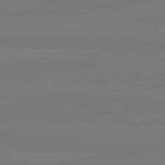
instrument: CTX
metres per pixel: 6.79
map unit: lApd
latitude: 81.8394
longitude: -179.7450
